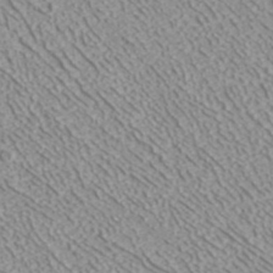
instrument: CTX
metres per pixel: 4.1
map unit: ANa
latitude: 41.6504
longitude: 28.5574
